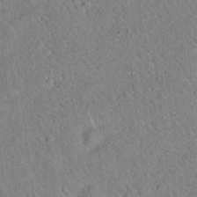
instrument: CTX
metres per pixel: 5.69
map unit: Hto
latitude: 17.8394
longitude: -52.3090
